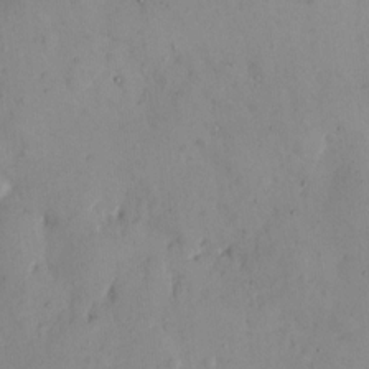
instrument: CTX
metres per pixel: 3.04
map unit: eHh
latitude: 11.7639
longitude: -62.1767
